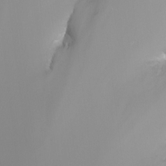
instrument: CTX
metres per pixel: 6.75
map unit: Nhu
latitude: -7.8800
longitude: -75.9150
